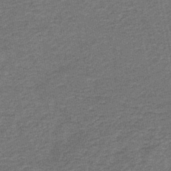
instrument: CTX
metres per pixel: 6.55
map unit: HNb
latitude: -43.7288
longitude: 51.3887
